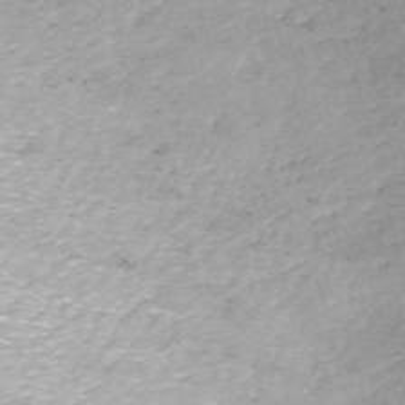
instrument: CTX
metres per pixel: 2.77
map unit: ANa
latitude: -44.5763
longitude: 105.3320
